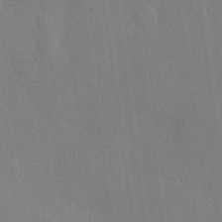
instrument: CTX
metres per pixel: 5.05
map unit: Hve
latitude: 26.2901
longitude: 150.9542
